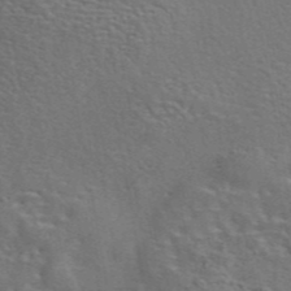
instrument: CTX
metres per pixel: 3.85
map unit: eAb
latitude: 43.4804
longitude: 111.6344
